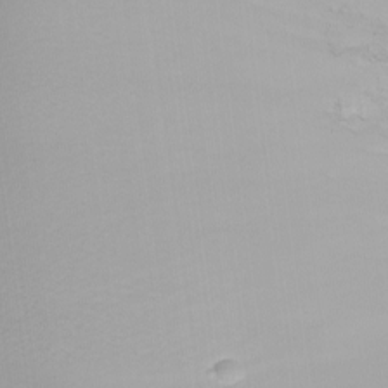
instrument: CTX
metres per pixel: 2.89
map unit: Nhu
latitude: -8.8975
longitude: -84.3845
